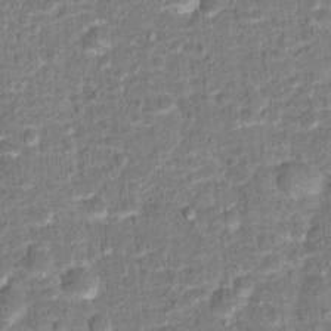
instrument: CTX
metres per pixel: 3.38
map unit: Hto
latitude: 15.1970
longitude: -38.7813
